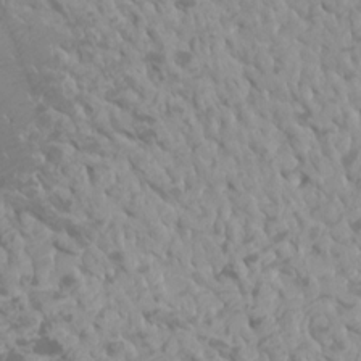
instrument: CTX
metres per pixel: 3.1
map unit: Htu
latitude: 1.9150
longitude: -21.0648
